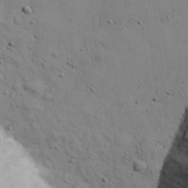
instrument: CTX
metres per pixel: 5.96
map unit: eHh
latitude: 27.1592
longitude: -75.5182
